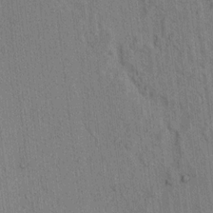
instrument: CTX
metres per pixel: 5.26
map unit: lAvf
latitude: 7.7072
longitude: 164.4251
